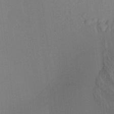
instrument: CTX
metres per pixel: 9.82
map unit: Aa
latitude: 19.9150
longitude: -140.8002
